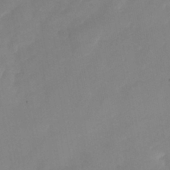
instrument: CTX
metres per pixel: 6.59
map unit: Nhu
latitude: -25.5210
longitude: -70.0822
